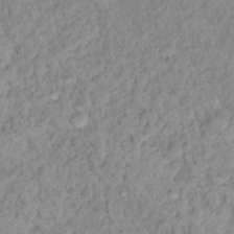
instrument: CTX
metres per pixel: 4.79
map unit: Nhu
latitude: 16.7057
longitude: -32.8569
